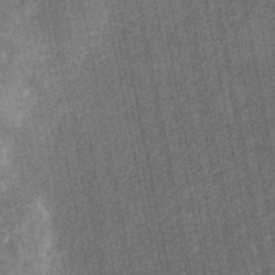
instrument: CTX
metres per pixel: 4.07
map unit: eHb
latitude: -29.6911
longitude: 70.3117
